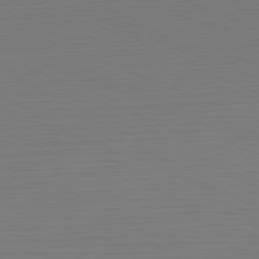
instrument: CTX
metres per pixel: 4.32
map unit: Hpe
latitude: -82.2172
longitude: 7.5399
